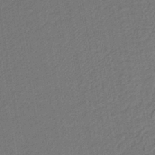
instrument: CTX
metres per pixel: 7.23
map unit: lHb
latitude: -42.6896
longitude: 60.9731
